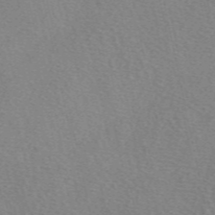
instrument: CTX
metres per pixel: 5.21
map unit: eAb
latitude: 49.7072
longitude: 106.9920
